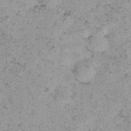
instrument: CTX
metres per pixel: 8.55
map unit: eHh
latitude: -0.4251
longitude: 18.8786
